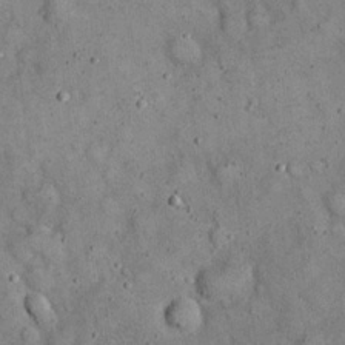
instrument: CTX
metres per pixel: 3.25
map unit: eHh
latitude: 19.7827
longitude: -61.0647
